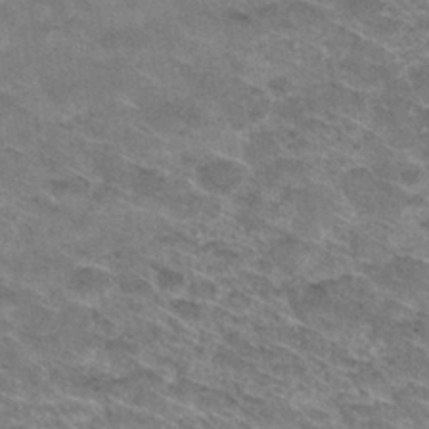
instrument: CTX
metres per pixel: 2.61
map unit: Hto
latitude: 30.4979
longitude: -47.1781
